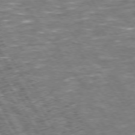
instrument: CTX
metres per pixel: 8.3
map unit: Hpe
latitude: 73.5749
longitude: -125.5938
